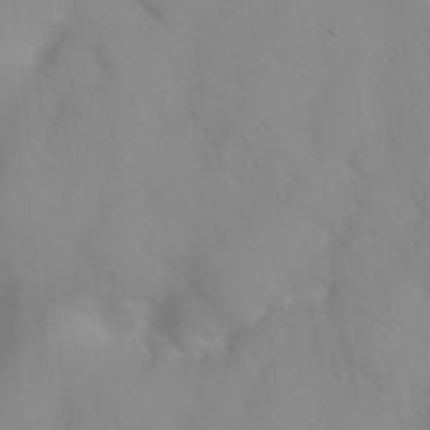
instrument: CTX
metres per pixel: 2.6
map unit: Nhu
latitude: 26.1389
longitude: -55.0836
